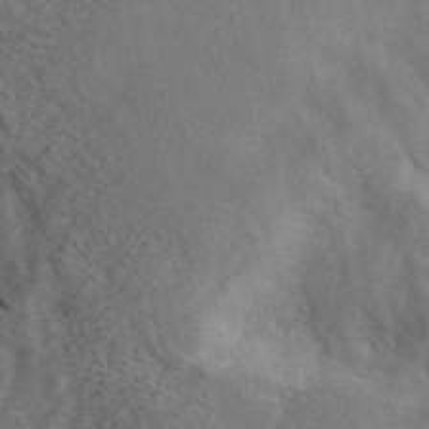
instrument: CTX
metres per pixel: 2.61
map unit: ANa
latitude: 41.8961
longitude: 16.4251
